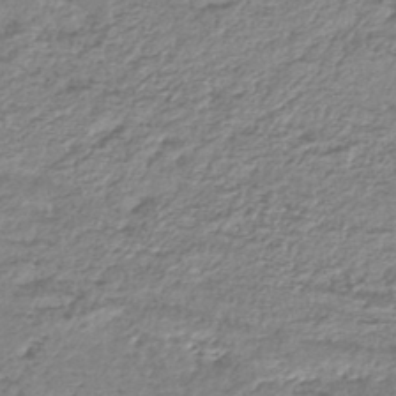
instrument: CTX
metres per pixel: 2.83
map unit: lHb
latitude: -42.6140
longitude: 73.2943
